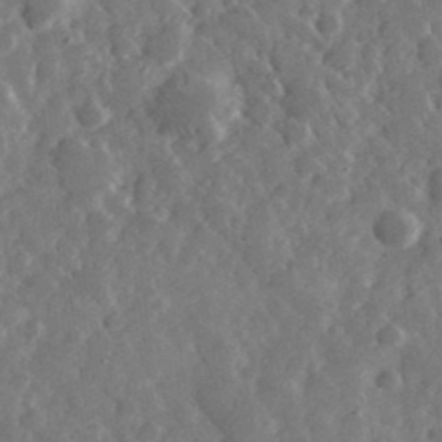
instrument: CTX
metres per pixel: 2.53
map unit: eHh
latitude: 35.1781
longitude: -69.2726
